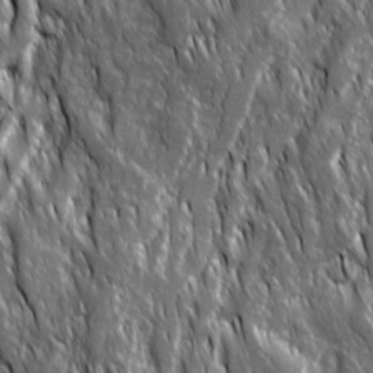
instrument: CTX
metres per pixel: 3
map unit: Ave
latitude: 15.3482
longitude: -133.8961
